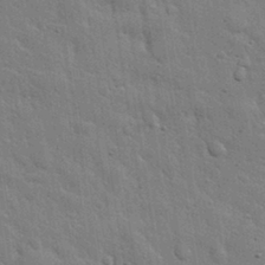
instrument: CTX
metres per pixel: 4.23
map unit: eHh
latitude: 31.6127
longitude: -78.8191
